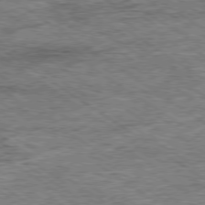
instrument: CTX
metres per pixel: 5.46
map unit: Ap
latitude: -79.7666
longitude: -79.0081
